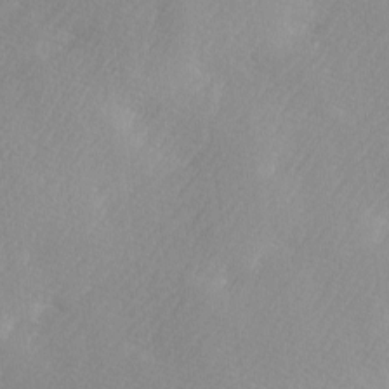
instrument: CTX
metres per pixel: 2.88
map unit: Ave
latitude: -0.0850
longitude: -114.5167
